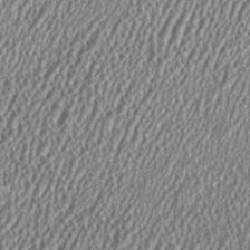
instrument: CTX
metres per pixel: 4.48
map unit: HNhu
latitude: 0.3089
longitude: 0.2929
